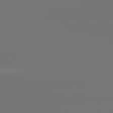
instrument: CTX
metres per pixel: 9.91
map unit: lApd
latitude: 81.2915
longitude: -152.2523
